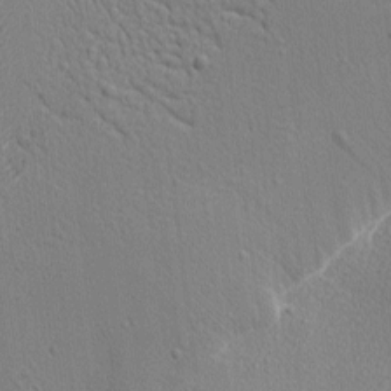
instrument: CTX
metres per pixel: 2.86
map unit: Nhu
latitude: 0.8380
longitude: -77.9339
